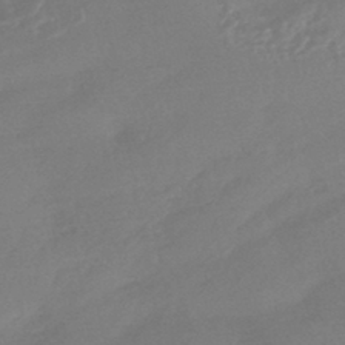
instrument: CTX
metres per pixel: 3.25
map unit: HNhu
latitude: -44.2928
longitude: 91.4833
